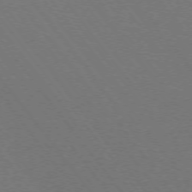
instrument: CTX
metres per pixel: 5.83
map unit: Ap
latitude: -75.4833
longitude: -75.0458
